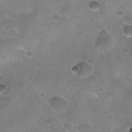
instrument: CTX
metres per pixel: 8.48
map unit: Nhu
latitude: 30.5168
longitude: -54.2333
